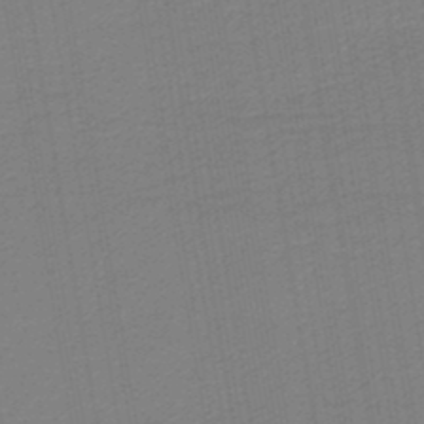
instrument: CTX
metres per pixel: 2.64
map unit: lHb
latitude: -46.2928
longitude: 59.0297
